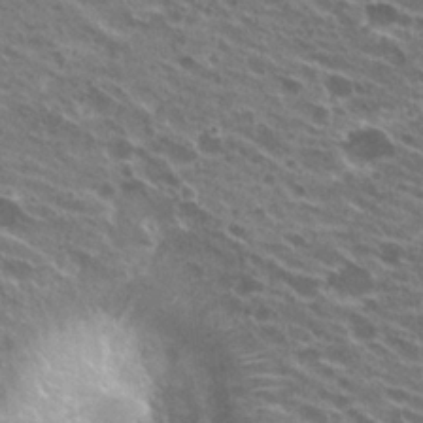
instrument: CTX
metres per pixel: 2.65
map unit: Hto
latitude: 24.1766
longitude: -38.6868
